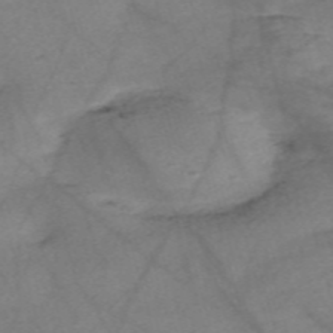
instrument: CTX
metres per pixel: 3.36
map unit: Nve
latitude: -58.9541
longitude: 64.4818
